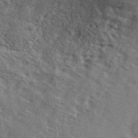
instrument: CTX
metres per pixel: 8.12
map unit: lHvf
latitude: 40.7813
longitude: -87.4426
